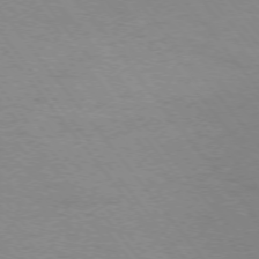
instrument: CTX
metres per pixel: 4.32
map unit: Ap
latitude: -75.5777
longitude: -64.4412
